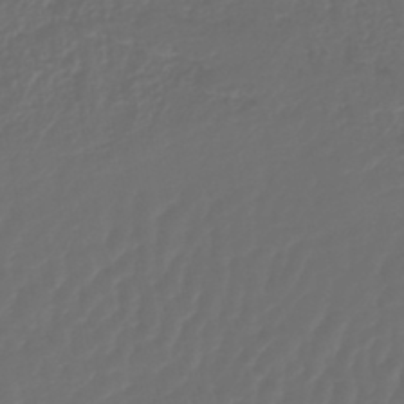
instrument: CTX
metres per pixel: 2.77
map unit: lHb
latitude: -43.4265
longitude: 77.0297
